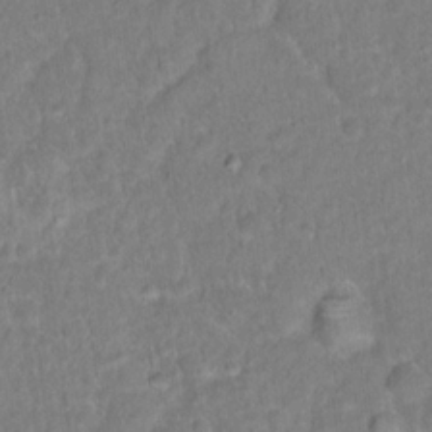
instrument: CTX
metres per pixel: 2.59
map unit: Hto
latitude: 16.8002
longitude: -40.9702
